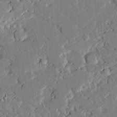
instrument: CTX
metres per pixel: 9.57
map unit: eHh
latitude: 27.2726
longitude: -81.8394
